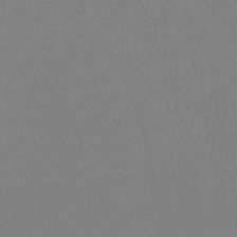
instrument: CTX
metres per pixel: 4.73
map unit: HNhu
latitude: -48.8408
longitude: 97.6911
